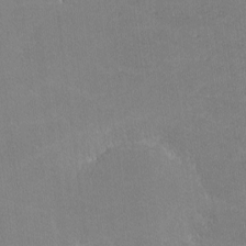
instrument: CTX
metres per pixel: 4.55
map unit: lHvf
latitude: -11.6722
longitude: -104.1578
